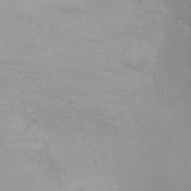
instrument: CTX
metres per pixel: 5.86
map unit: Ht
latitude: 1.1025
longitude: -35.8016
